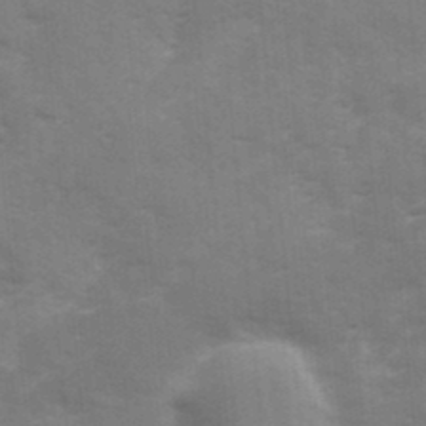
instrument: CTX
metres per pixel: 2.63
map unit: Ave
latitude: 12.5357
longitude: -102.4790
